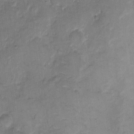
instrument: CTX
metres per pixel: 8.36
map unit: eHh
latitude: 9.2915
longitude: -64.2522
